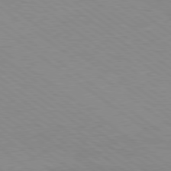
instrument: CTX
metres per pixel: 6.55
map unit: Hpe
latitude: 78.6869
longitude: -122.4790
